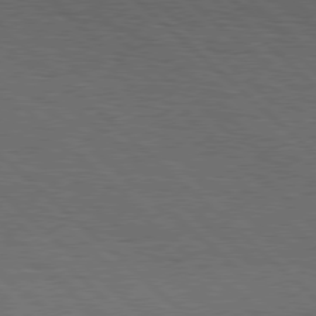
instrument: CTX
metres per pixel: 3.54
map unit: Hpe
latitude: 77.7827
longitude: -127.7261
